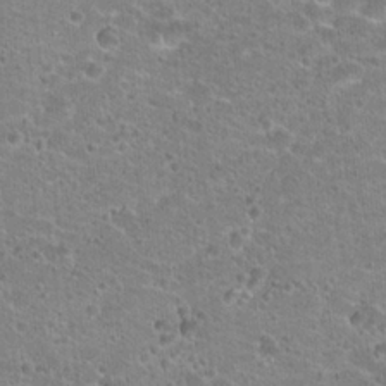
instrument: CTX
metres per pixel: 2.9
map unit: Hto
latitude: 21.4994
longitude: -42.4979
